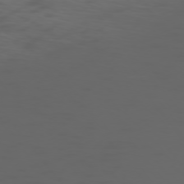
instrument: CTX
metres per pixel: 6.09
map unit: Ap
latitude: -75.8423
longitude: -67.5371
